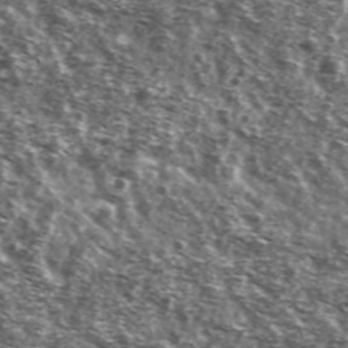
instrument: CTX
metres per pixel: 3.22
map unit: Ave
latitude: 41.6505
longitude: -106.3089
